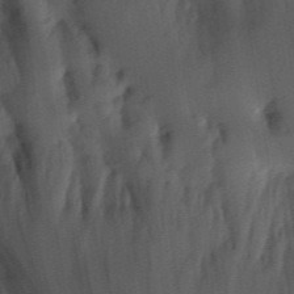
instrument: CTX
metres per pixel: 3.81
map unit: eHh
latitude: 5.4615
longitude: -73.8206
